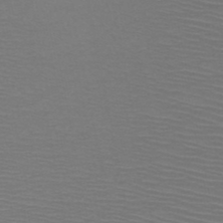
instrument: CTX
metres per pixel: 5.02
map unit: HNb
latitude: -48.3496
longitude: -44.6301
